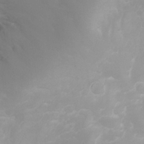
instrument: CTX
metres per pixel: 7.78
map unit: eHh
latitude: 31.1592
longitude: -62.7813
